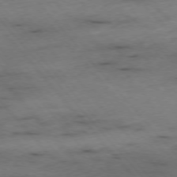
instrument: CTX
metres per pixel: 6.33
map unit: Ap
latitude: -76.4251
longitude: -90.4979
